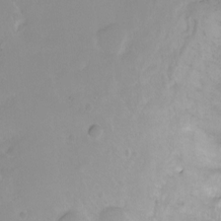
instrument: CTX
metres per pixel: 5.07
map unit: Ht
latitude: -8.0472
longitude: -36.1767
